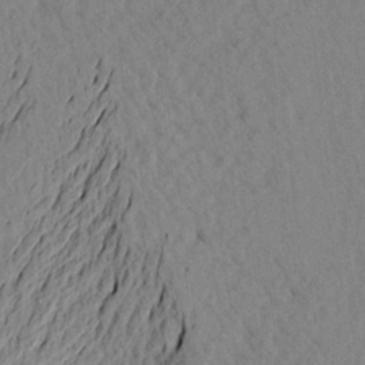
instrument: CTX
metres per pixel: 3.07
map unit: Aa
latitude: 21.8206
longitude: -147.8773
